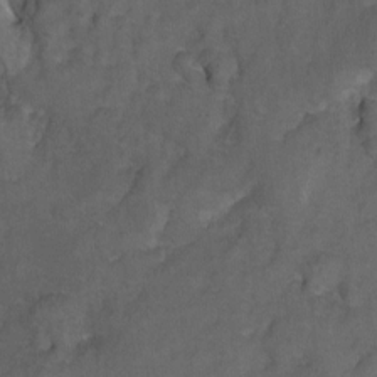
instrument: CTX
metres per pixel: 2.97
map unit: Hto
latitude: 4.5546
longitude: -31.6694
